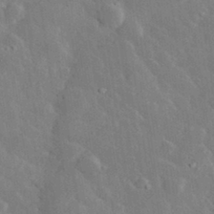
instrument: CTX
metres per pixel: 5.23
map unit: lHvf
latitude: 32.6868
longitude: -85.4615
